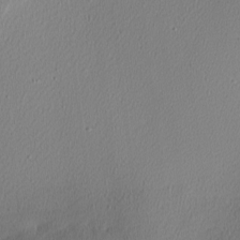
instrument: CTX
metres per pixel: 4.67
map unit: Nhu
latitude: 0.2900
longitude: -78.7624
